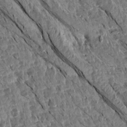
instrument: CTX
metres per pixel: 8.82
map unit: Aa
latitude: 14.2901
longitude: -143.8961
